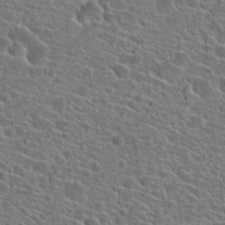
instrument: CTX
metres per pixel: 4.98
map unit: Hto
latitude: 23.4993
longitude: -44.9325
